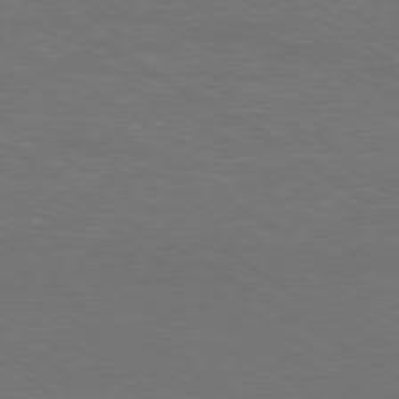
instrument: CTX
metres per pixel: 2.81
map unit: Ap
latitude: -79.7099
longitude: -65.1025
